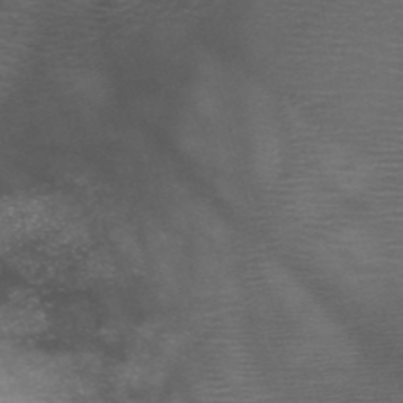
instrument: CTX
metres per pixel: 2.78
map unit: HNb
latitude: -49.5210
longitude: -46.5357
